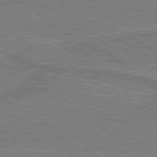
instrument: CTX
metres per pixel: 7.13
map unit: lApd
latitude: 79.7828
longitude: 170.0094
